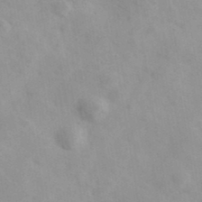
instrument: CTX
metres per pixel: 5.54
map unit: Ave
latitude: 39.4048
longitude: -107.3104
